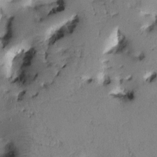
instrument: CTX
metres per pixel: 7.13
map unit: Htu
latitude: -0.5763
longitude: 170.8030
